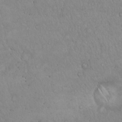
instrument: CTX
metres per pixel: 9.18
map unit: Hto
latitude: 17.2537
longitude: -59.0459
